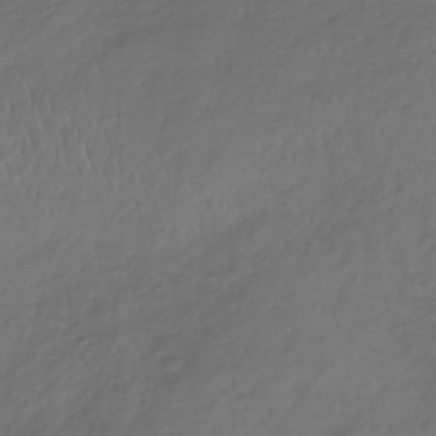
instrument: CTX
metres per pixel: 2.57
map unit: lHb
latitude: -39.5210
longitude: 70.1228
